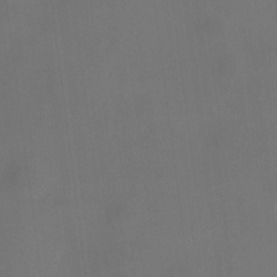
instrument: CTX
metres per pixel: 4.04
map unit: HNhu
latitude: 10.5168
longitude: 10.9353
